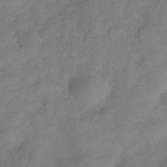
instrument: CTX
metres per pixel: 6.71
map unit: Hve
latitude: -32.6141
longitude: 89.9745
